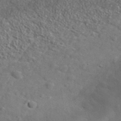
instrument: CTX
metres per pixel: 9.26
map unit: lHvf
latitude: 38.2145
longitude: -87.4237
